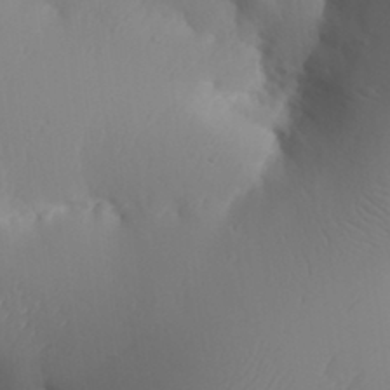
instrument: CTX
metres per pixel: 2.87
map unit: Aa
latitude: 32.2523
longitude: -144.1011
